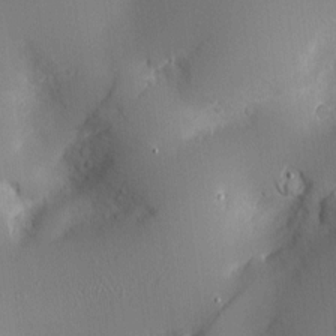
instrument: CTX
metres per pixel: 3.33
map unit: Nve
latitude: -7.2376
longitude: 175.6343
